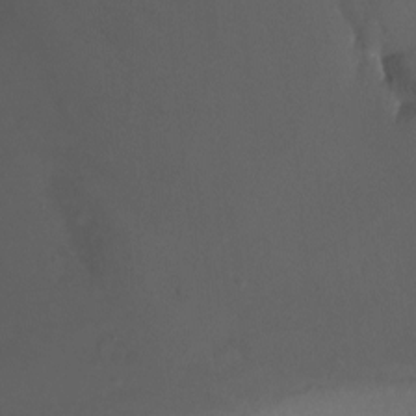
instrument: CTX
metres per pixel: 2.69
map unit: Ht
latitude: -10.4251
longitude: -35.6694
